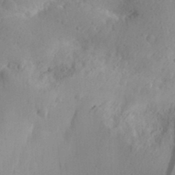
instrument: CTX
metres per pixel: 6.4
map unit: Aa
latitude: 31.1026
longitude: -143.9906
